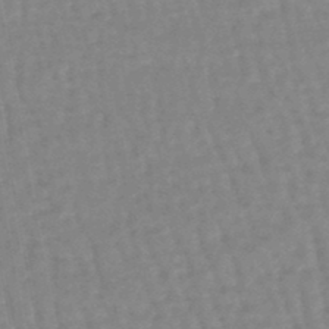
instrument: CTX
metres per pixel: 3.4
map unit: eHb
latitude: -46.1228
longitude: 82.0283
